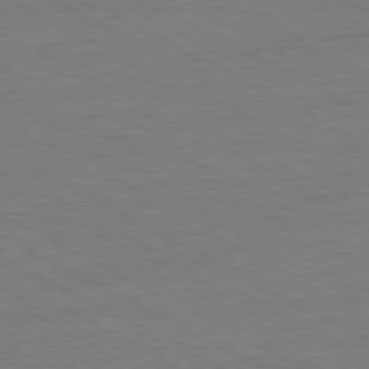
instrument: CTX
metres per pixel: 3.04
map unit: Ap
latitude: -80.4440
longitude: -85.9717
